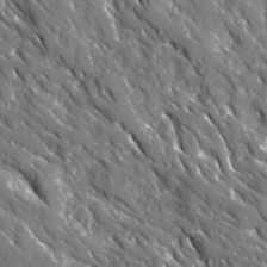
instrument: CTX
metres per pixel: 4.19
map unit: Ave
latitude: 16.4412
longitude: -130.9514
